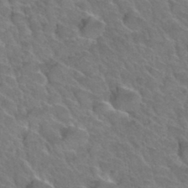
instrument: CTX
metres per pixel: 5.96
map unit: Hto
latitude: 34.1955
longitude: -47.1781
